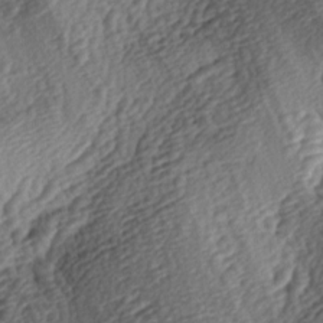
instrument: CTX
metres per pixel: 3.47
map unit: lAa
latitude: -4.0661
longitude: -123.1214
